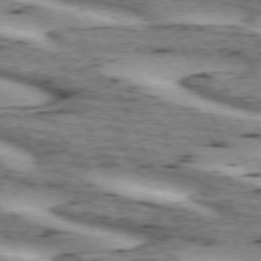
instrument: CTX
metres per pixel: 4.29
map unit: lApd
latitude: 72.6113
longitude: -54.0822
